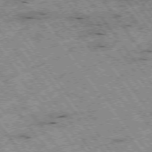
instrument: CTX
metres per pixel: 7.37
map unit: Hpe
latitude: -75.4455
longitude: -21.2348
